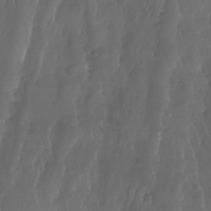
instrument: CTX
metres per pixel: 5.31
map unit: Aa
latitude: -8.0850
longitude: -77.5560
